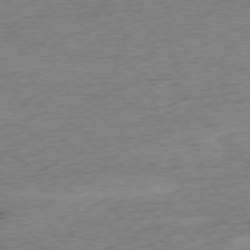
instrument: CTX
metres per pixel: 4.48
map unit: Ap
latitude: -76.6141
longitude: -76.6490
